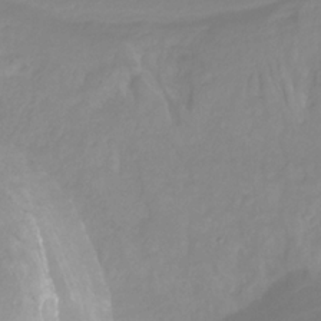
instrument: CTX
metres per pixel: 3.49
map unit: HNhu
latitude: -29.1242
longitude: 67.7289
